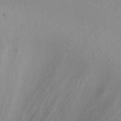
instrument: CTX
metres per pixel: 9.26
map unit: Nhu
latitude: -4.8597
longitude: -80.9892
